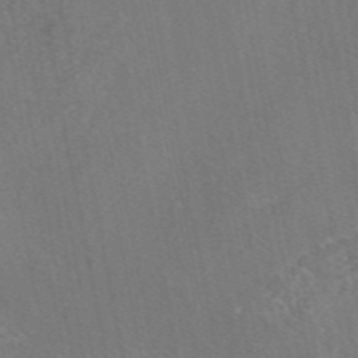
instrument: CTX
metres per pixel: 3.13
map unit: eAb
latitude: 46.5735
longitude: 107.7100
